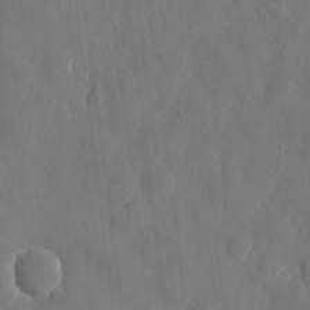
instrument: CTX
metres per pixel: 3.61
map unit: eHh
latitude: 10.2712
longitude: -70.9702
